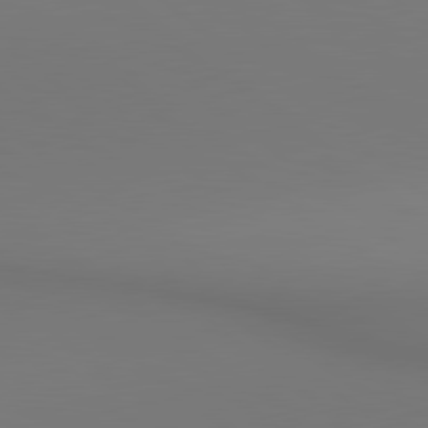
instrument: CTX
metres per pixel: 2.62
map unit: lApd
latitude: 80.5168
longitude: 154.2929
